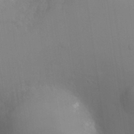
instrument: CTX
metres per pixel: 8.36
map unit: Hto
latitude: 27.0648
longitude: -41.6315
